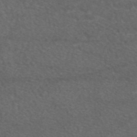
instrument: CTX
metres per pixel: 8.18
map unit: eAb
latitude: 47.9717
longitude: 112.6897
